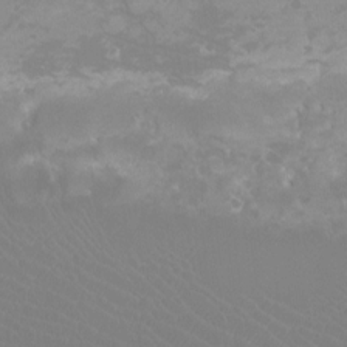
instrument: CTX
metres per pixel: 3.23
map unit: Htu
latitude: -13.0298
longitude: -70.7246
